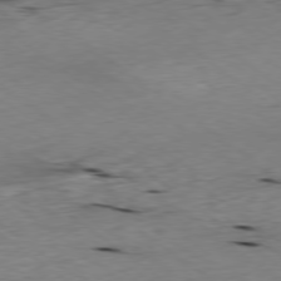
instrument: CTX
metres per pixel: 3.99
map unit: Ap
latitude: -79.2187
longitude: -91.9528
